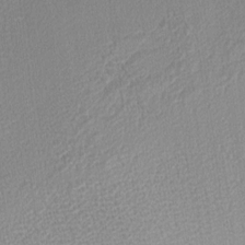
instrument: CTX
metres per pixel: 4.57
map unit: Nhu
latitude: 1.6694
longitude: -76.6490
